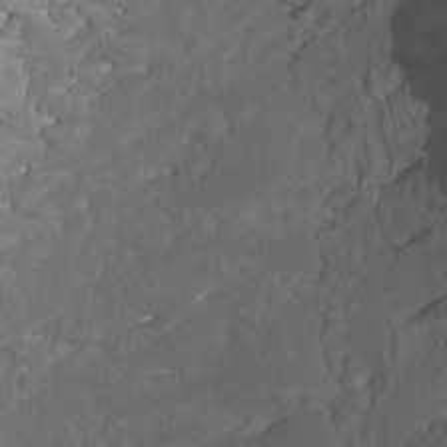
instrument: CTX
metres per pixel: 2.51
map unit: Htu
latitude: -11.4265
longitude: -72.4223
